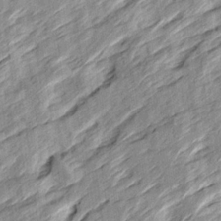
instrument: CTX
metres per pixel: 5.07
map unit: Ave
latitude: 15.8962
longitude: -137.4994
